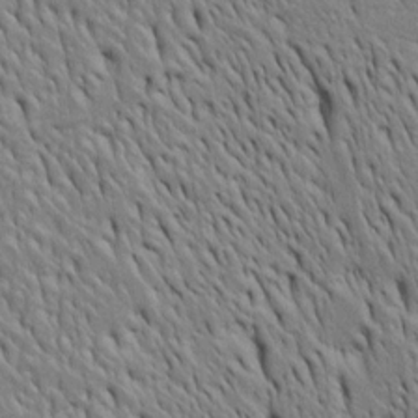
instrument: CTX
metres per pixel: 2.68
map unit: Htu
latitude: -4.4440
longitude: 151.2564
